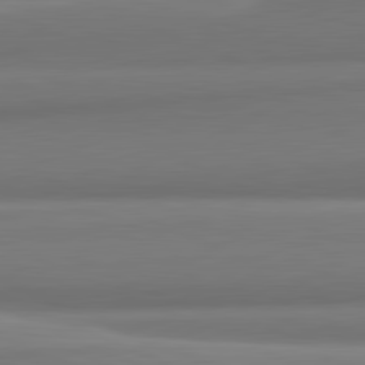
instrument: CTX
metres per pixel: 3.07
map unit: lApd
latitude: 81.9717
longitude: 176.1606
